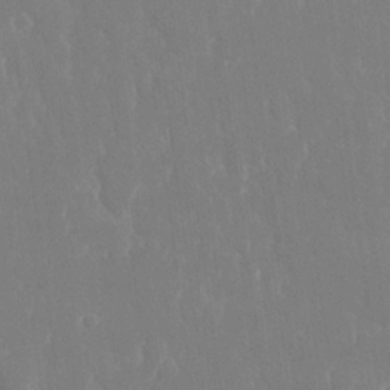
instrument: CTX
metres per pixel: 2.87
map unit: eHh
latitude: 14.4034
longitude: -72.1956
